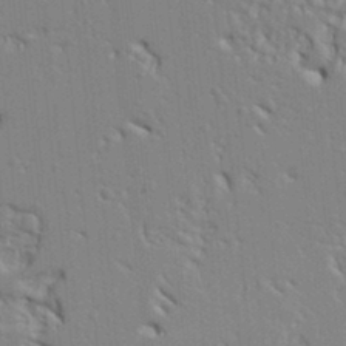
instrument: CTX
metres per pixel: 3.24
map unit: Ht
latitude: 8.4223
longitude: -76.9513
